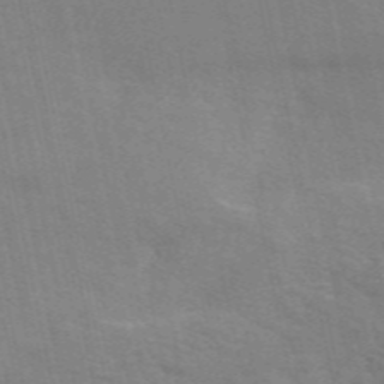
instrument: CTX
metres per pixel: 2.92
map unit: ANa
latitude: 49.1403
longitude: -79.0081
